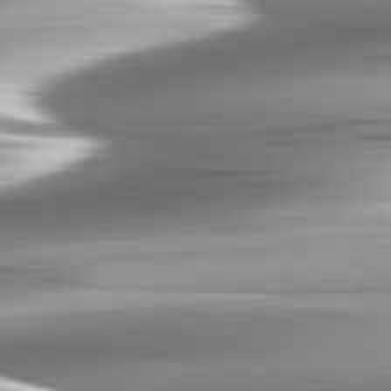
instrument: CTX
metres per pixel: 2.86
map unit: lApd
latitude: 82.8002
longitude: -140.6679
